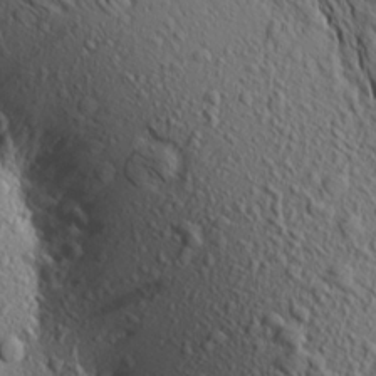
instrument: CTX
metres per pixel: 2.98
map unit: Aa
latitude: 17.6127
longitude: -147.7828
